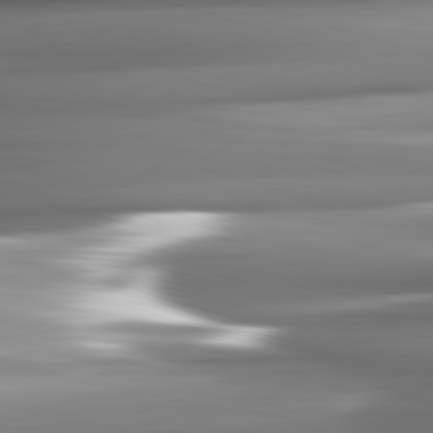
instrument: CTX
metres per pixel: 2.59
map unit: lApd
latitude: 82.3278
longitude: -141.9339
